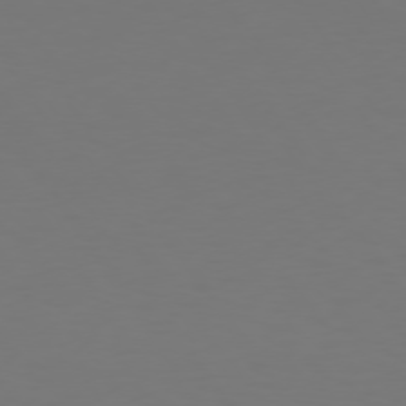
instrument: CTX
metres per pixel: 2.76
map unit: Hpe
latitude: 73.8017
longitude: -122.9325
